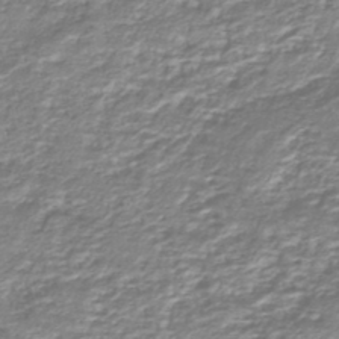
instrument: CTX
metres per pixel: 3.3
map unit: HNhu
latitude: -46.7085
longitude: 103.3888
